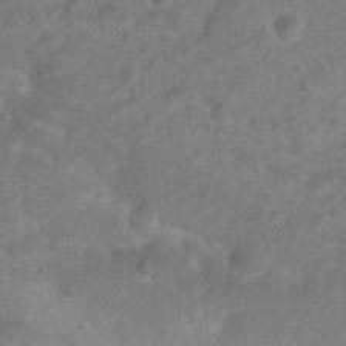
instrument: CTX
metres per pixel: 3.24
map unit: Nhu
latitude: 8.6491
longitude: -22.2145
